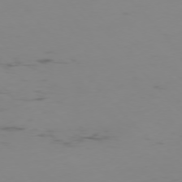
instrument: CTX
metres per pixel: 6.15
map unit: Ap
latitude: -76.1417
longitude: -83.1214
